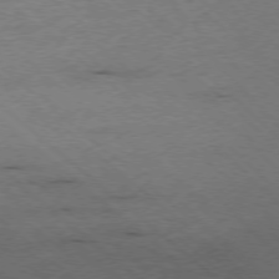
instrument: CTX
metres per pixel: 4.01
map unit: Ap
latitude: -77.8044
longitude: -85.6883
